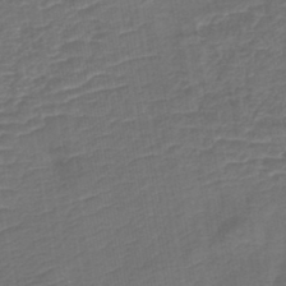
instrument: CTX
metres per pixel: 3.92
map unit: eHb
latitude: -43.3698
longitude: 81.8423
